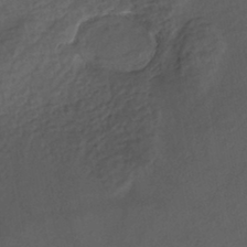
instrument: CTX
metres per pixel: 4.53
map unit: Nhe
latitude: -46.5007
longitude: 153.5399
